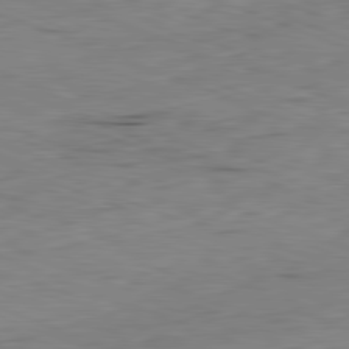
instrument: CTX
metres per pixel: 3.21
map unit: Ap
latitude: -82.1039
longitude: -70.0444
